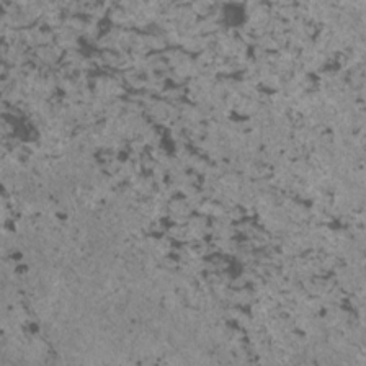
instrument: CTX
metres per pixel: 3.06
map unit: HNhu
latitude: 3.0458
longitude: 4.6896
